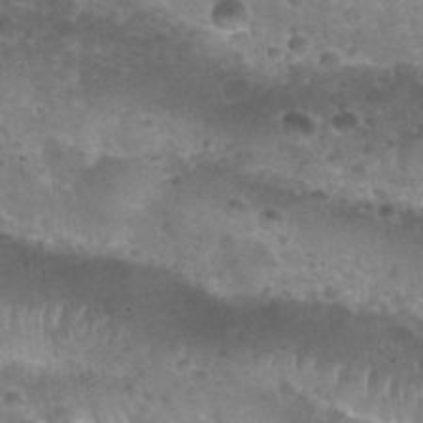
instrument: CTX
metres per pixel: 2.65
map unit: Nhu
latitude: 28.3278
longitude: -55.1025
